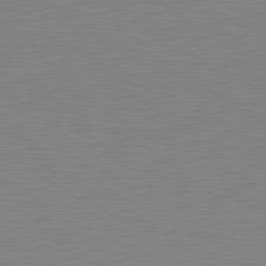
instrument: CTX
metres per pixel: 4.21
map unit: lApd
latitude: 80.8380
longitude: 151.5966
